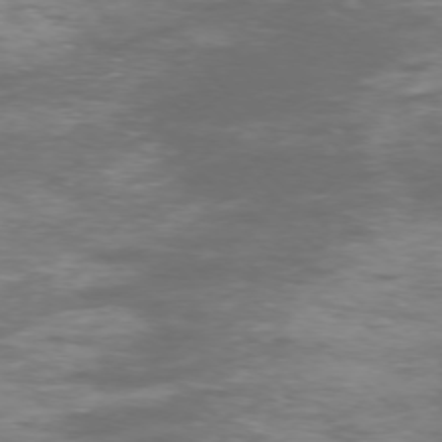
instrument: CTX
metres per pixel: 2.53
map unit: Ap
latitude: -75.8990
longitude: -67.8205
